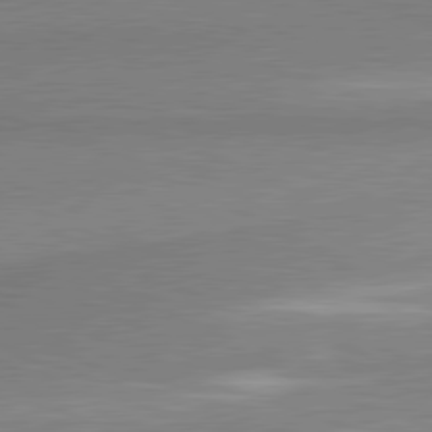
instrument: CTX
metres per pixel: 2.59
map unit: lApd
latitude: 80.9325
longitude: 165.9556
